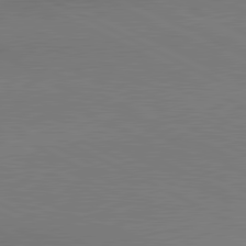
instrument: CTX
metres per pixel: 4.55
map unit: lApd
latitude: 81.2915
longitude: 162.9541
